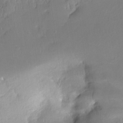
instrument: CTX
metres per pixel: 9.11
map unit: Nhe
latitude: -27.1998
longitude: -110.5924
